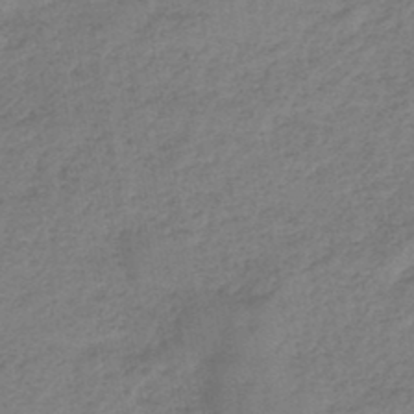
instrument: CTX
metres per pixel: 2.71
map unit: HNb
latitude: -44.6141
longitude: -41.8772
